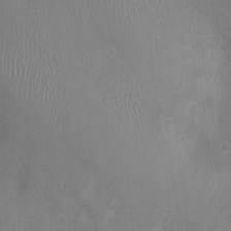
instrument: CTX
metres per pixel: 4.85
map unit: Ht
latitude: -4.6518
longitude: -16.2334
